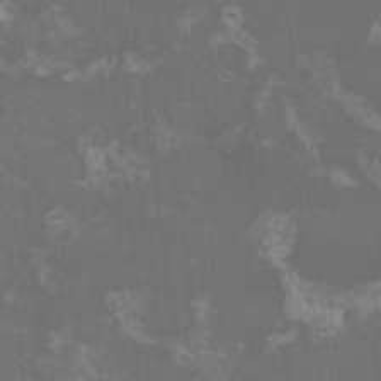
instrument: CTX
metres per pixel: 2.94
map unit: HNhu
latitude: 0.1766
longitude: -2.2900
